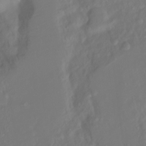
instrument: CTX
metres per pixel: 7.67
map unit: Ht
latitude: -14.0661
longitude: -57.1403
